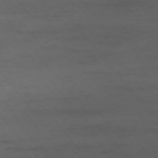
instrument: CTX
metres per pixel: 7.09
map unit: Ap
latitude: -75.6533
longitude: -84.1389
